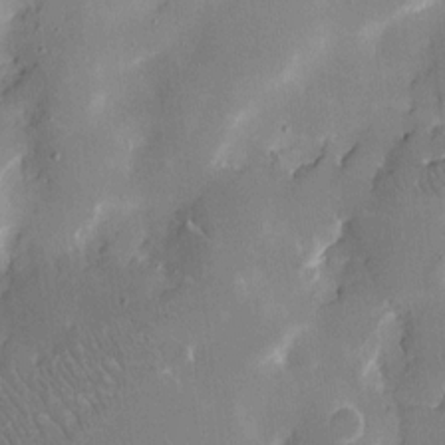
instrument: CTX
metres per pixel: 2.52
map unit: eHh
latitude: 10.3845
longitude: -69.2537
